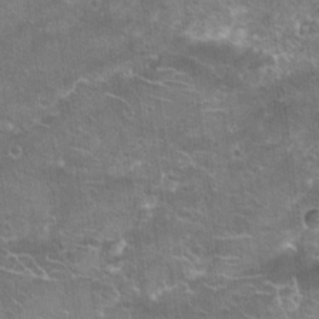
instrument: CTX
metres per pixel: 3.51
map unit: Hto
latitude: 21.8017
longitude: -42.9325
